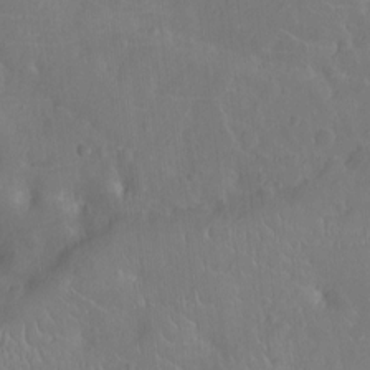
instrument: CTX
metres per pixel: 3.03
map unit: Ht
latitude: -9.3887
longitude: -22.8758
